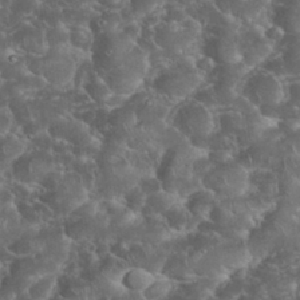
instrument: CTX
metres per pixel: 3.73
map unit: eHh
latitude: 34.1766
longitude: -65.0080
